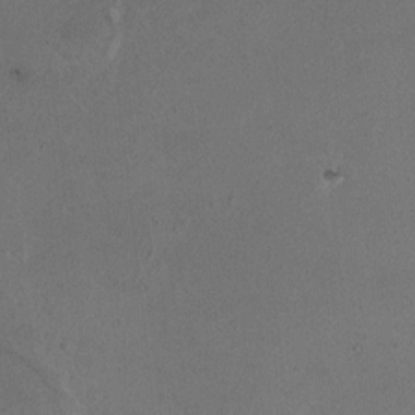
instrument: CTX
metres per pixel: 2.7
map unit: HNhu
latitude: 6.3656
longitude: 6.6707
